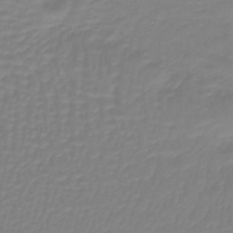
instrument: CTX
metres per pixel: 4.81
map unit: lHb
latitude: -41.6344
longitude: 60.3873
